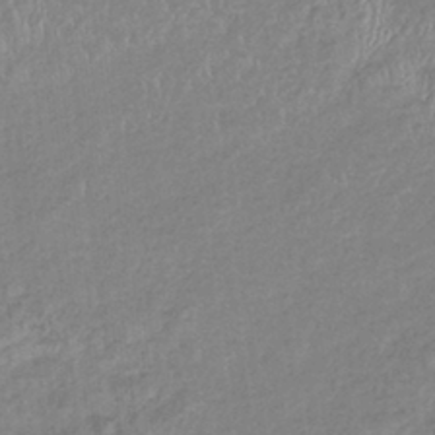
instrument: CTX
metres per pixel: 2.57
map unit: eHb
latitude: -38.5385
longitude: 78.6518
